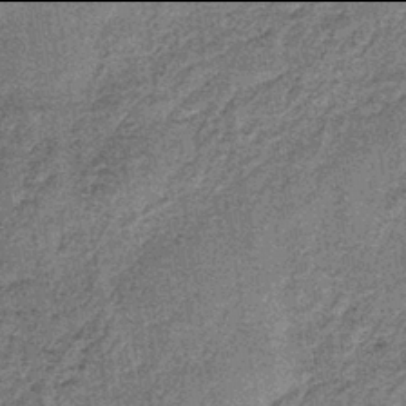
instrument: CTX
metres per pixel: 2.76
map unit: lHb
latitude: -38.0094
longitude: 65.7100
